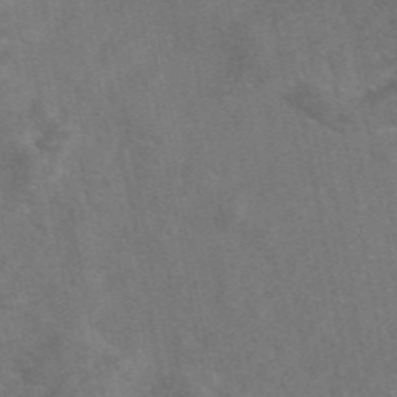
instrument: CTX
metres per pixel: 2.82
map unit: eAb
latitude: 47.0081
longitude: 127.4265
